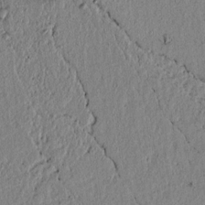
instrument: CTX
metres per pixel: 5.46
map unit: lAvf
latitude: 7.0269
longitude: 163.8800
